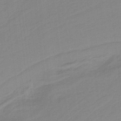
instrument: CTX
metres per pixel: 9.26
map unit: HNb
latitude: -36.8786
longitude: 55.8989
